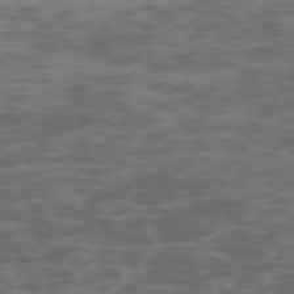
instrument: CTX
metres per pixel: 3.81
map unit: Hpe
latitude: -73.5399
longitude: 6.5951
